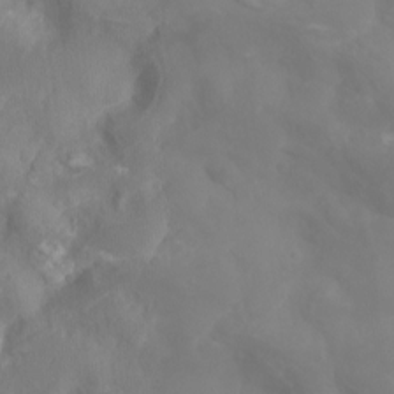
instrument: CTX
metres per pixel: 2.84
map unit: Nhu
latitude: -14.1417
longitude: -62.9703
